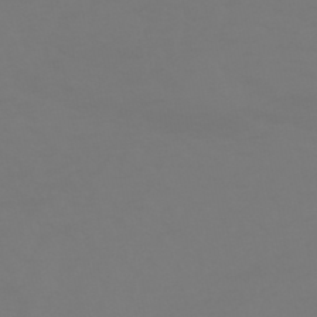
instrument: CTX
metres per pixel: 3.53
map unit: HNhu
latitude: -46.5196
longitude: 90.5763
